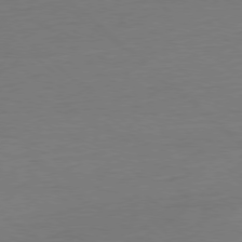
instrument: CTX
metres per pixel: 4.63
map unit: Ap
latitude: -78.3873
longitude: -79.0459
